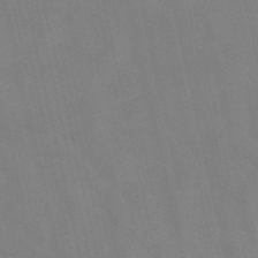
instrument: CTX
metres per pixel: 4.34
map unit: lHb
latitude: -49.1809
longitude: 70.8030
